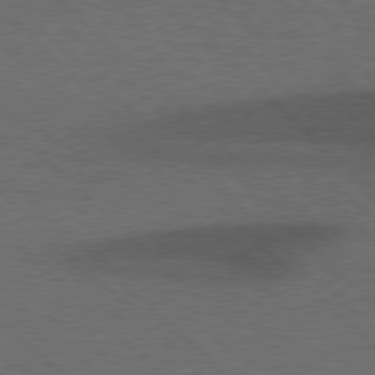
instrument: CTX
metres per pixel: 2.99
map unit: Hpe
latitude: 77.4426
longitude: -153.5938
